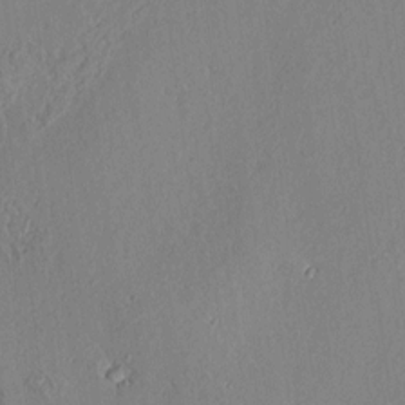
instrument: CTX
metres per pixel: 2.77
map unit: Aa
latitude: 9.2159
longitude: -130.8569
